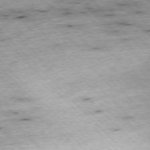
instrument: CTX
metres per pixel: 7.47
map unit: Hpe
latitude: -77.2187
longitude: -15.9717
